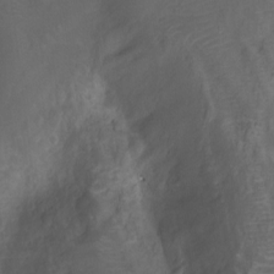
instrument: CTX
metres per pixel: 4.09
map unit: Ht
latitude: -11.6722
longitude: -24.4223
